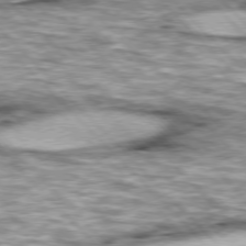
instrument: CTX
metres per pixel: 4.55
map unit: lApd
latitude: 76.5923
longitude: -50.5923
